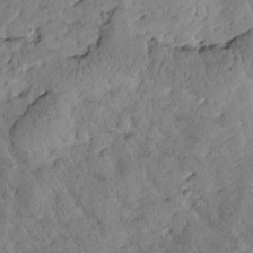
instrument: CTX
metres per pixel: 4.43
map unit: Htu
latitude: -0.3685
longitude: 175.6721
